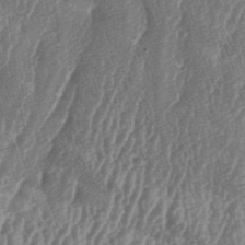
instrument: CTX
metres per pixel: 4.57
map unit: lAa
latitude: -6.0661
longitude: -129.9150
